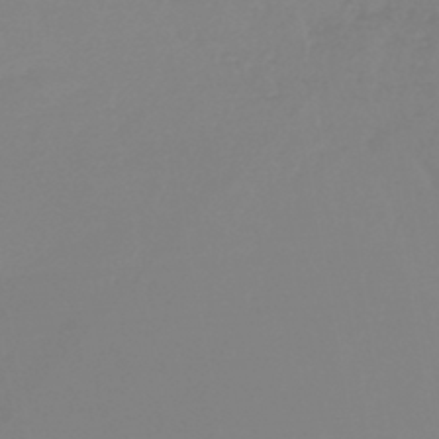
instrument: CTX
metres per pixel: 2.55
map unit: lHb
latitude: -45.3321
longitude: 64.8030
